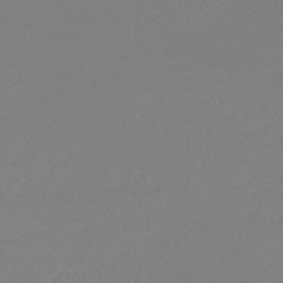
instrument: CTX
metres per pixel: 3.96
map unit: eHb
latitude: -45.5966
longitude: 86.0661
